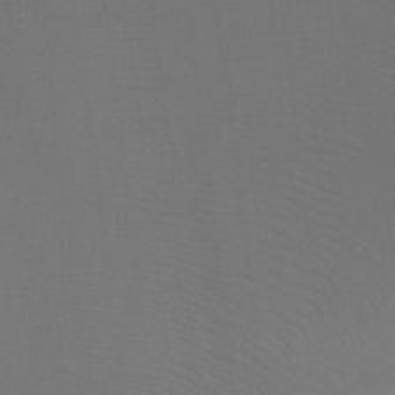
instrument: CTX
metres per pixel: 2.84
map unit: Ht
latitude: -6.7274
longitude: -34.6868
